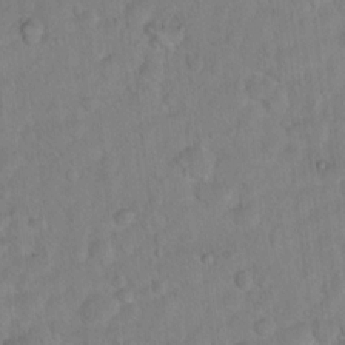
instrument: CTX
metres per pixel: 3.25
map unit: Hto
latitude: 12.9703
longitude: -37.1026
